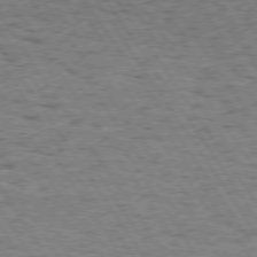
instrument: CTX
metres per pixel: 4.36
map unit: Hpe
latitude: 73.9528
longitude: -134.0822
